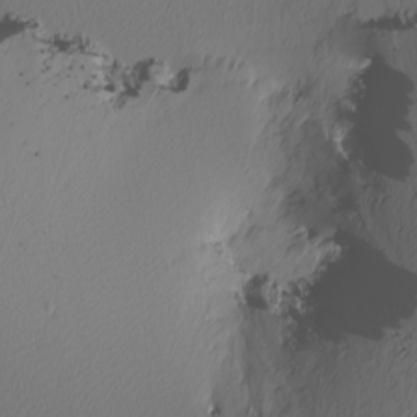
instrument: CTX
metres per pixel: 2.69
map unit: Nhu
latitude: -3.8233
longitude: -84.4790
